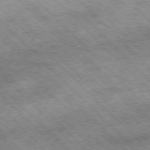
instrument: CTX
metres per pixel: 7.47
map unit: Hpe
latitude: -77.4076
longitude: 13.3321
